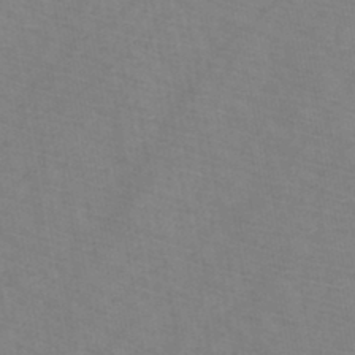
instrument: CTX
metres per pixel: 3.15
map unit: HNb
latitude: -44.7652
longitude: -39.7450
